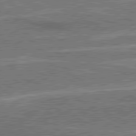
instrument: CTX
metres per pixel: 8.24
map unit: lApd
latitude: 80.9514
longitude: 140.1417
